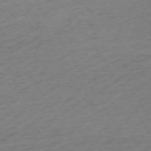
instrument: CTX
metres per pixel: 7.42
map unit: Ap
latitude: -73.6155
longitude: -68.9136
